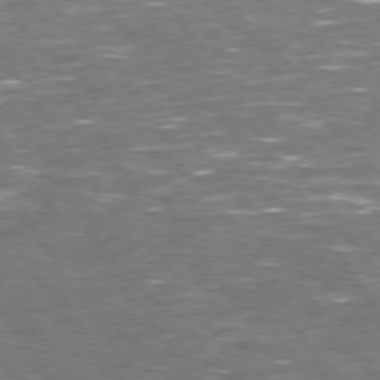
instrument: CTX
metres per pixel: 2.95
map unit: Hpe
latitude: 73.6127
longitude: -124.9513
